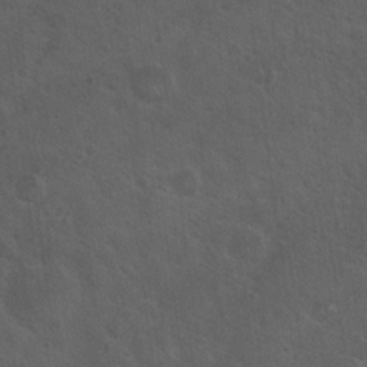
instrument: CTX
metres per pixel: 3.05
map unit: Hto
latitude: 19.0647
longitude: -54.2333
